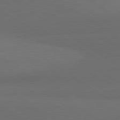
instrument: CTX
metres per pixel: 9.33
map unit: lApd
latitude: 80.9703
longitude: 161.1053
